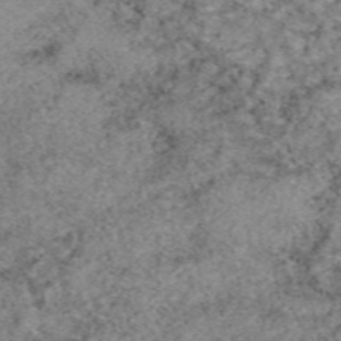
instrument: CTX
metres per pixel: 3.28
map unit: eAb
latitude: 49.4426
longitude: 109.5210
